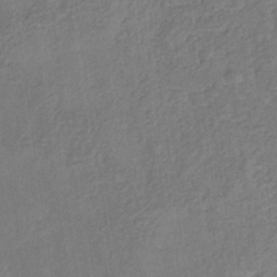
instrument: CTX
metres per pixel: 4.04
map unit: eHb
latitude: -29.9556
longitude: 70.0472
